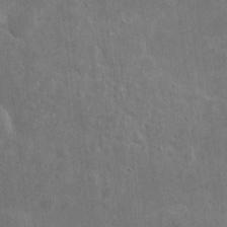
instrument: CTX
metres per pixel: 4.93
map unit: eHh
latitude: 7.9339
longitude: -72.6680
